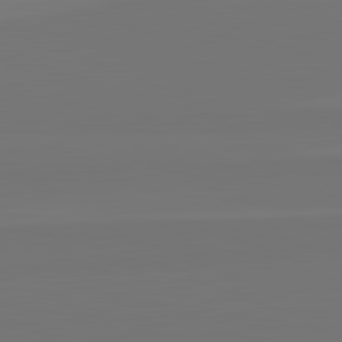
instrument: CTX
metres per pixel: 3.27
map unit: lApd
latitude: 82.6679
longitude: 155.4077
